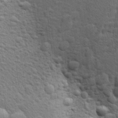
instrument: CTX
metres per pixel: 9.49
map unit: Aa
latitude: 24.4790
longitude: -146.8758
